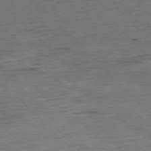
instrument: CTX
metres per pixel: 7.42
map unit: Hpe
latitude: -77.6533
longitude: 12.6141
